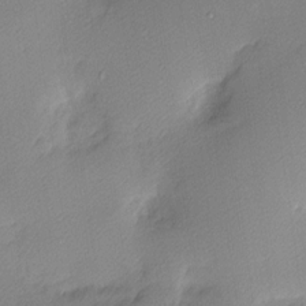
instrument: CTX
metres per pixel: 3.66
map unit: Nhu
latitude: 2.0633
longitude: -75.6883
